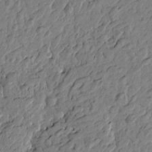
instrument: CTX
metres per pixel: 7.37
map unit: Htu
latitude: -2.7274
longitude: -179.7828
